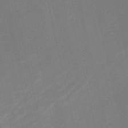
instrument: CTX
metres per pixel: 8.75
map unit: HNb
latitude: -51.9745
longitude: -48.8002
